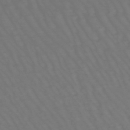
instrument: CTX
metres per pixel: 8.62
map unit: lHb
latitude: -47.6155
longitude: 81.5021
